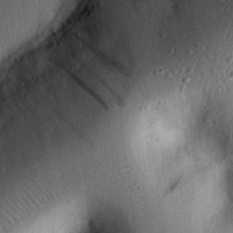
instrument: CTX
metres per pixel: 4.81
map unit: eHh
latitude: 24.9513
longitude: -78.4034
